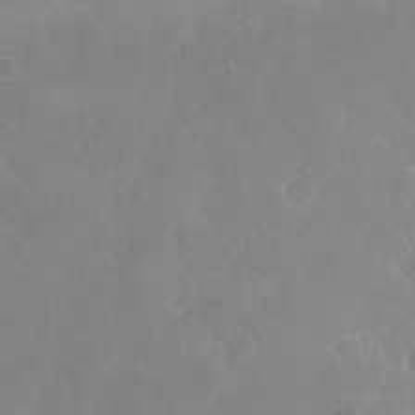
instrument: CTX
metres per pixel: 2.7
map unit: Nhu
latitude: -18.6707
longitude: -58.3467
